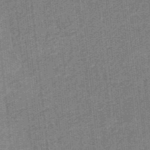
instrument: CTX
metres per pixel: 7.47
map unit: eHb
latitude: -35.7478
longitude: 79.9556
